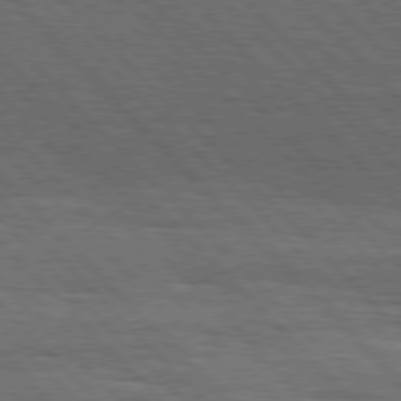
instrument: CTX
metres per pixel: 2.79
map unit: Hpe
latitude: 77.5371
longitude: -126.5546
